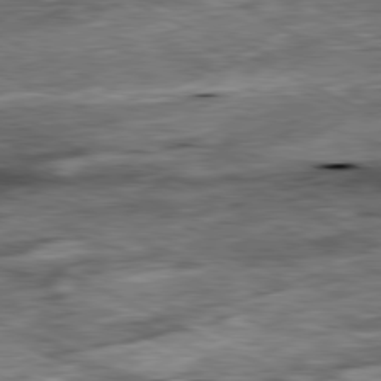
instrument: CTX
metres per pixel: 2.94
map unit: Ap
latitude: -81.0865
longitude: -88.3279
